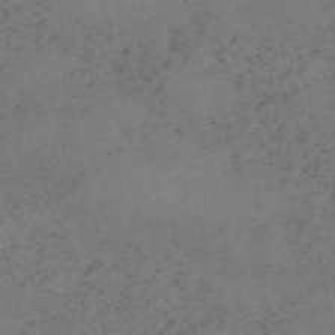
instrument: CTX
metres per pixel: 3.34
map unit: HNb
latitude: -55.1431
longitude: -48.0822
